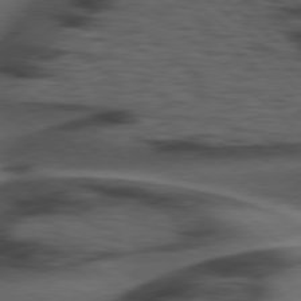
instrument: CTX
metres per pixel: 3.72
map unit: Hpe
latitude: 77.8394
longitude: -155.9339
